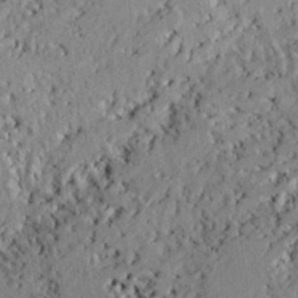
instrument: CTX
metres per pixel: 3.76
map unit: eHh
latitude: 24.1955
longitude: -80.0444
